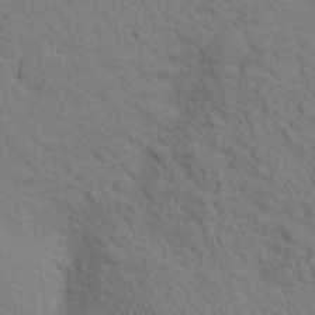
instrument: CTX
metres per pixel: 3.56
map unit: Aa
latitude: 24.1577
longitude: -148.5168
